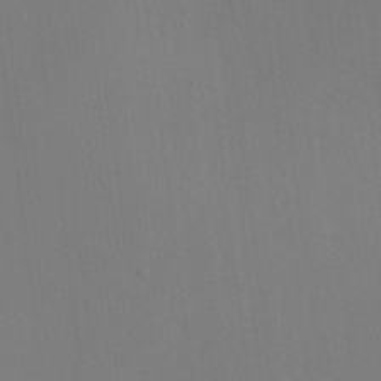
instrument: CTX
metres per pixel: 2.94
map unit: HNhu
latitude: 10.7246
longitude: 22.9164
